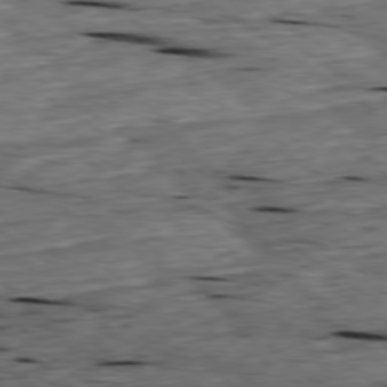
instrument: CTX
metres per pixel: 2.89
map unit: Ap
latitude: -79.2754
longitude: -91.1970
